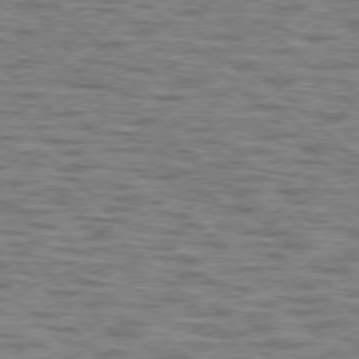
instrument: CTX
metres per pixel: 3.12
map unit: lApd
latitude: 77.1214
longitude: -71.2726
